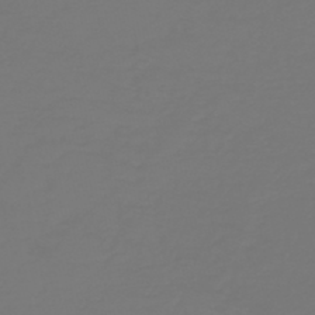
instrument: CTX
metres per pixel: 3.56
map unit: HNb
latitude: -45.8989
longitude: 51.8989
